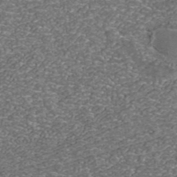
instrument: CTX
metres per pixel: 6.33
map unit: ANa
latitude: 42.3845
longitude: 26.5006
